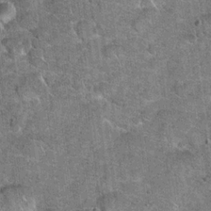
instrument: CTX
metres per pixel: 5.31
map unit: Hto
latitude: 20.3090
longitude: -49.0836
